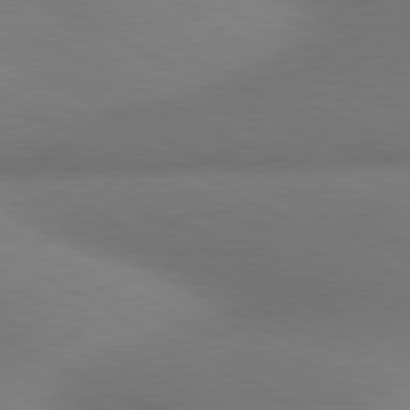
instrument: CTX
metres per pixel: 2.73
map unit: lApd
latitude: 80.5924
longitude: 128.9164
